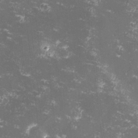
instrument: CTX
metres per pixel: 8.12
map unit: lHvf
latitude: -13.1242
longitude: -99.4615
